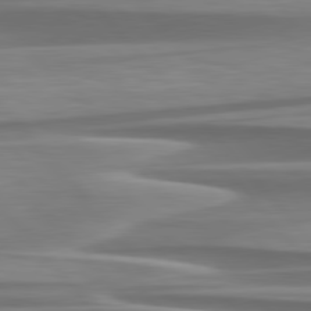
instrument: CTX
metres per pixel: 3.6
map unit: lApd
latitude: 79.7261
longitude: -114.1577
